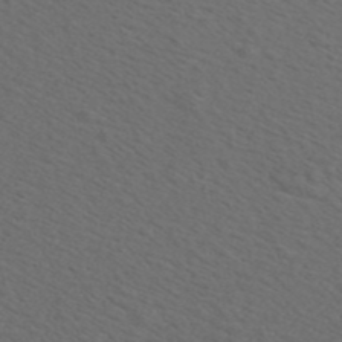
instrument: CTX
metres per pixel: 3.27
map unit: ANa
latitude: 44.4034
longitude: 23.5399
